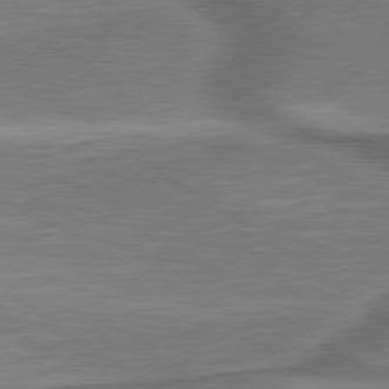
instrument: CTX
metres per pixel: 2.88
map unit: lApd
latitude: 79.9150
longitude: 171.3699
